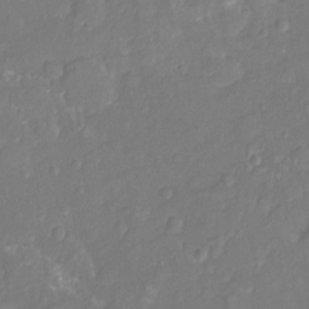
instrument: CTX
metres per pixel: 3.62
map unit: Ht
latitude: -10.5763
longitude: -23.4237
